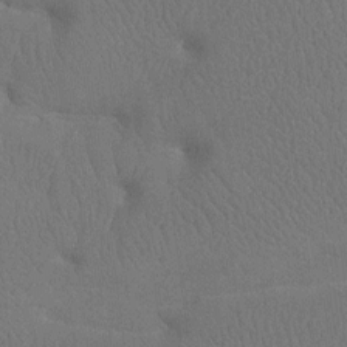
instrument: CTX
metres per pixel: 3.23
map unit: Htu
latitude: -7.9178
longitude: -33.8016
